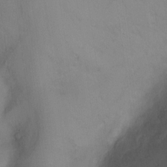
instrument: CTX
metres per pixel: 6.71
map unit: Ht
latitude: -10.8219
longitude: -27.7828
